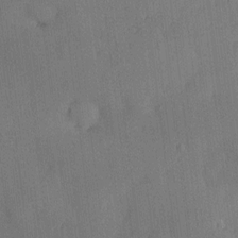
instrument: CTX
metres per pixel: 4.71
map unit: eHh
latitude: 0.6490
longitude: 17.5399
